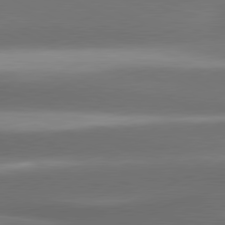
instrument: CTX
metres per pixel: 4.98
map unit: lApd
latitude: 80.8191
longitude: -143.1970
